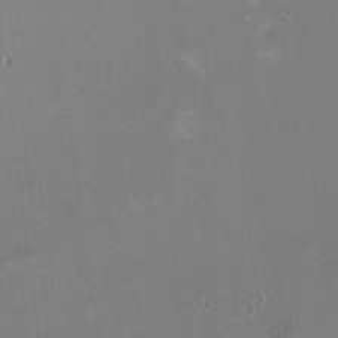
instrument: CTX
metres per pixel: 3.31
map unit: HNhu
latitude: -0.4818
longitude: -4.0822
